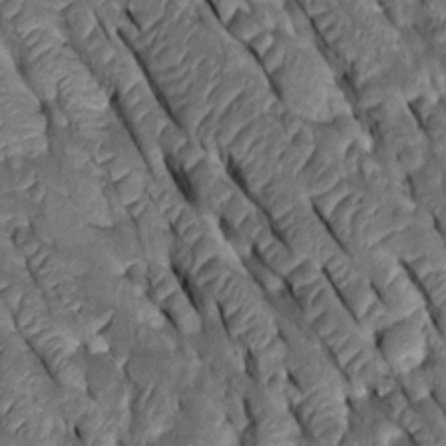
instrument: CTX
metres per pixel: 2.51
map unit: Htu
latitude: 0.1200
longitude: 148.1606
